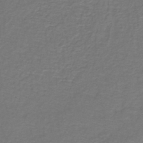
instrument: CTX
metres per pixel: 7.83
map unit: lHb
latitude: -43.3320
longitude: 56.6896
